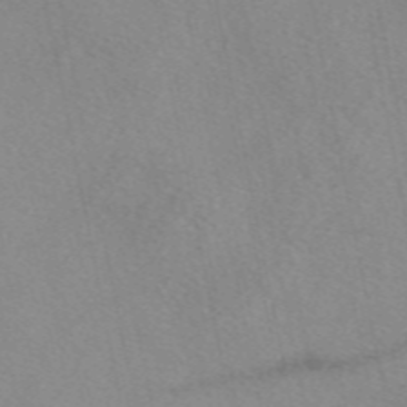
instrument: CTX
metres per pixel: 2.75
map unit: eAb
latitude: 48.4979
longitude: 111.3320
